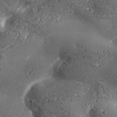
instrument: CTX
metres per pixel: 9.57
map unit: Aa
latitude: 32.9136
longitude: -134.4601
